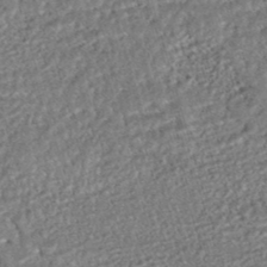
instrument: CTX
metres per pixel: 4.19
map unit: HNhu
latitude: -46.7463
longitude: 99.3887
